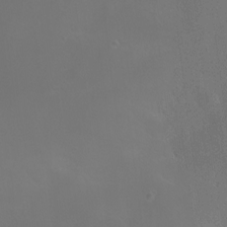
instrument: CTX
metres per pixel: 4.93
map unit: HNhu
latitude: 6.7624
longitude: 6.8408
